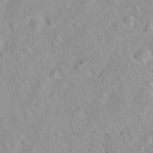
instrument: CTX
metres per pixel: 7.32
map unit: Hto
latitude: 21.1970
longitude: -53.0837
